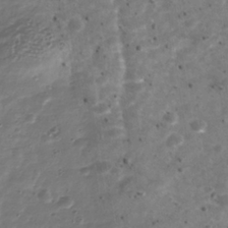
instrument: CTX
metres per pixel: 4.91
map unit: Nhu
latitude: -39.7667
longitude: -81.4804
